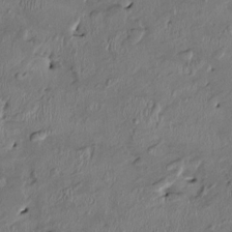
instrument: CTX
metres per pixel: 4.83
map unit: HNhu
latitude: 2.3278
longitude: -5.4615
